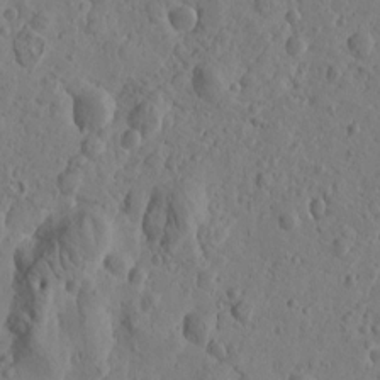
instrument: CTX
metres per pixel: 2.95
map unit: Htu
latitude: -1.1620
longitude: -177.0836
